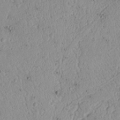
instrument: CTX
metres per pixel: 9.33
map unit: Nhu
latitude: 17.2348
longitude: -74.1578
